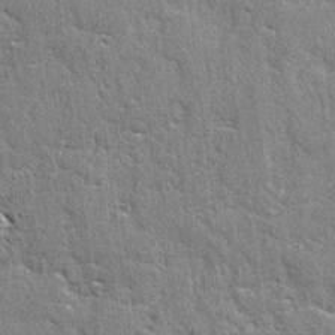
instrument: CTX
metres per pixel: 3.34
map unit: lAvf
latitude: -5.2187
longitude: -109.5182
